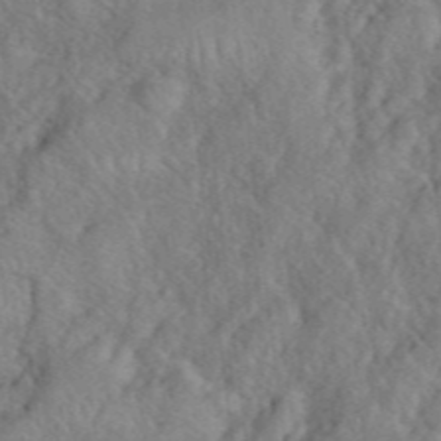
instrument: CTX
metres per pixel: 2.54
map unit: eHh
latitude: 40.4034
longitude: -56.4412
